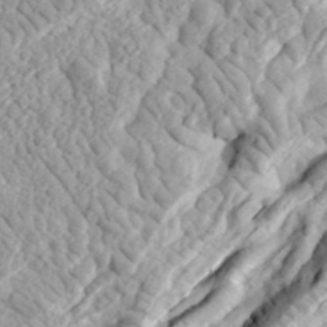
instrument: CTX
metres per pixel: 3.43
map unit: eHh
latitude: 36.1011
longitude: -79.4049
